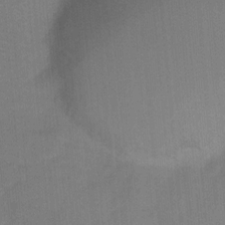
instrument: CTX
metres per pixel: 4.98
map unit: Hto
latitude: 4.8758
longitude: -31.2915
